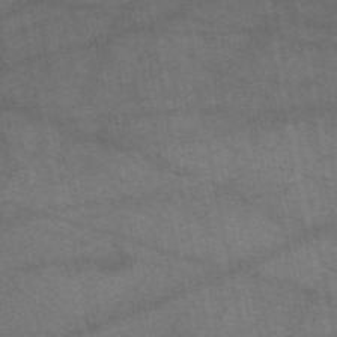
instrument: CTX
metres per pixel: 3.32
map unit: eAb
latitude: 51.3670
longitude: 109.7289
